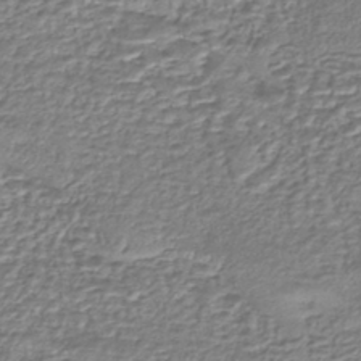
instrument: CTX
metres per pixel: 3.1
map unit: eHh
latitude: -43.5210
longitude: 121.3509
